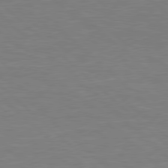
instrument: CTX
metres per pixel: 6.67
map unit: Hpe
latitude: 78.4790
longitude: -149.9150
